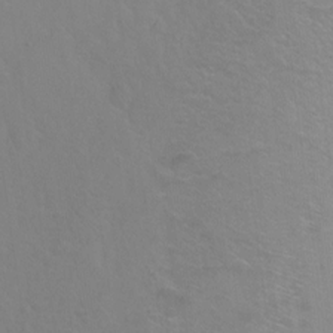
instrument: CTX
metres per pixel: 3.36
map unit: Ht
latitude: -9.4454
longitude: -36.8569
